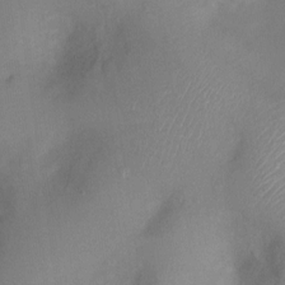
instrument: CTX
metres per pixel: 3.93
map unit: Ht
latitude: -4.3495
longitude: -19.0836
